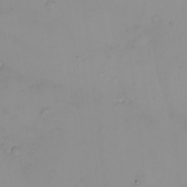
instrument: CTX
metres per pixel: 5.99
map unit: eHh
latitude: -9.7289
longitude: -66.3278
